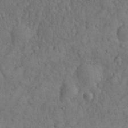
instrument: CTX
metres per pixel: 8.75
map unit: eHh
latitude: 31.7828
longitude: -67.3103
